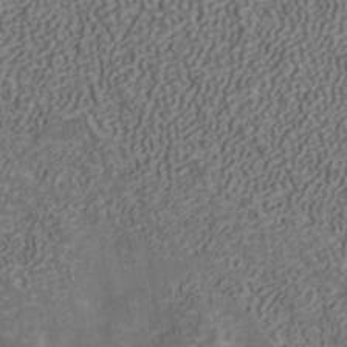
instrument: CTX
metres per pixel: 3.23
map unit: ANa
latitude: 42.2145
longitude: 30.3306
